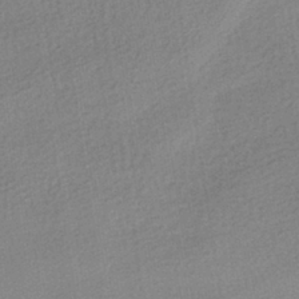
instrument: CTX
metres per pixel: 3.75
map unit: HNhu
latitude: -40.7085
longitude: 96.1039
